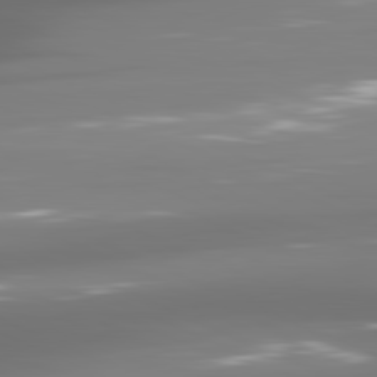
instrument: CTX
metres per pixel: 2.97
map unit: lApd
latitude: 81.7827
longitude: -136.9325
